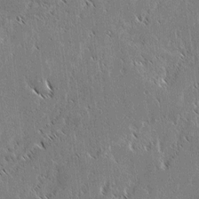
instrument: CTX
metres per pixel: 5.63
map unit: lAvf
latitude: 2.9324
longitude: -106.7246
